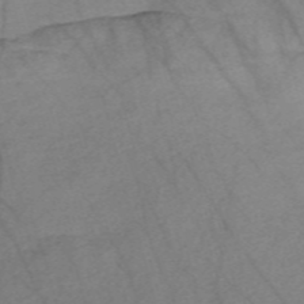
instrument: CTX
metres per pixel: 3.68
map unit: Nve
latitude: -58.7085
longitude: 64.5385
